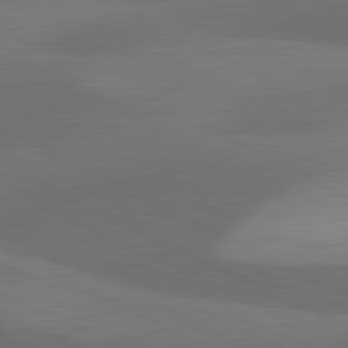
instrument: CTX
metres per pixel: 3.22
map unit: lApd
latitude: 81.3293
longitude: 127.3698
